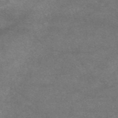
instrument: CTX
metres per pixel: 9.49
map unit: eAb
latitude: 47.5371
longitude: 125.3132
